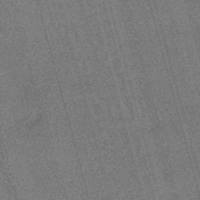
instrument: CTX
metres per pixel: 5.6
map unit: lHb
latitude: -46.1605
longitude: 78.1983
